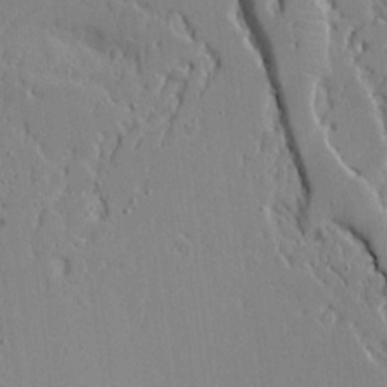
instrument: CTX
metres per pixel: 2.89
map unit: Aa
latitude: 19.2915
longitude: -126.7435
